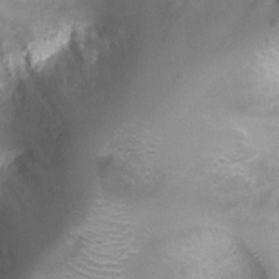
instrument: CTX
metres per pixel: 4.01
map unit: Ht
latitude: 3.7638
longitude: -19.6316
